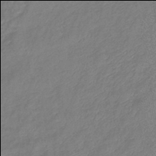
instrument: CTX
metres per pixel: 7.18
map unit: eHb
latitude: -42.0094
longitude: 82.0094
